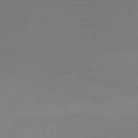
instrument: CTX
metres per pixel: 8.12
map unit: HNb
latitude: -51.4832
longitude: -42.4790
